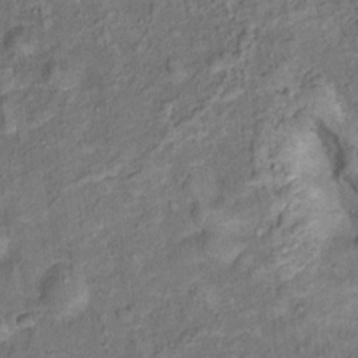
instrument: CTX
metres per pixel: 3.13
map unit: Ht
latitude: 14.8002
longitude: -40.5167
